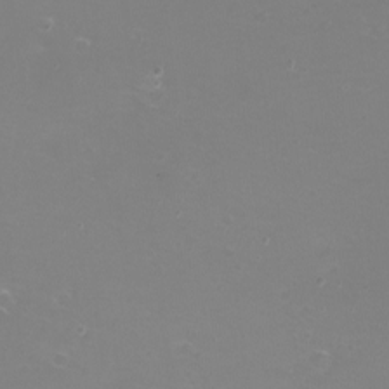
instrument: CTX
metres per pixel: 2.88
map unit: eHh
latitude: -12.4251
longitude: -60.3278
